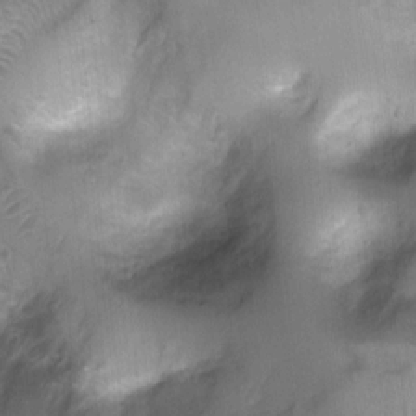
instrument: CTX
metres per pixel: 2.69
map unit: Ht
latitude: -0.6897
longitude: -20.5546
